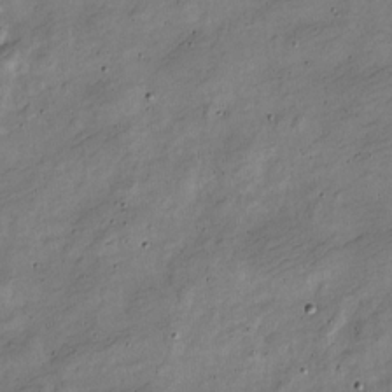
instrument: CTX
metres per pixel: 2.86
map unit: Nve
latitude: -25.2187
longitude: 106.4251
